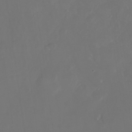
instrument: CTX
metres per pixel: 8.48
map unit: Nhu
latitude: -28.4440
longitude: -71.2537
